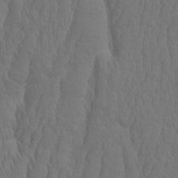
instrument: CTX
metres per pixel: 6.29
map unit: eHh
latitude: -1.9179
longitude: 15.2376
